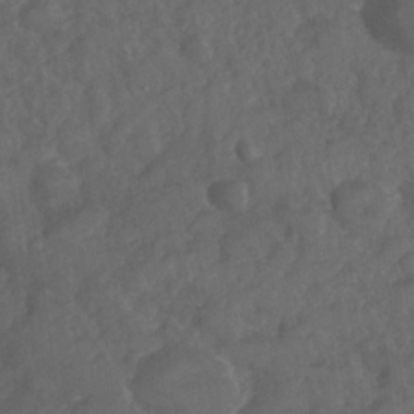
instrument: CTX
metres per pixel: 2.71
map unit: Nhe
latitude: -35.8422
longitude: -178.2712
